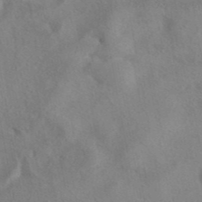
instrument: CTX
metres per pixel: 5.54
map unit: eAb
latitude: 41.8205
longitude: 105.3320
